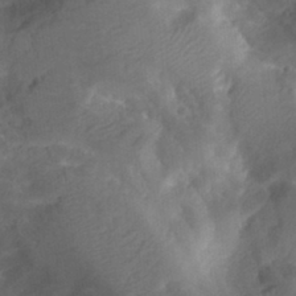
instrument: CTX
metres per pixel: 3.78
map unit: Htu
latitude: -12.2929
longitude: -74.0822
